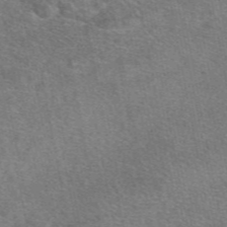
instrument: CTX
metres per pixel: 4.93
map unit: eAb
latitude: 48.7057
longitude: 114.1795
